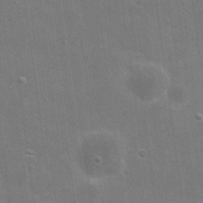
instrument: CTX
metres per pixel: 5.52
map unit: eHh
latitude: 20.6491
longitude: -66.4412
